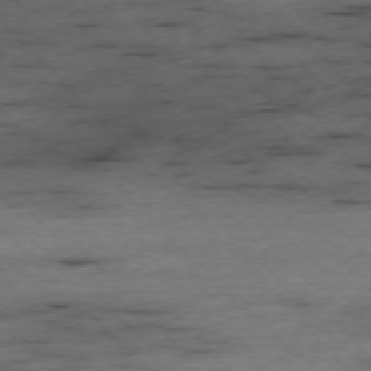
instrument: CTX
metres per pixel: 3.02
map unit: Ap
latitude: -76.3117
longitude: -91.1025
